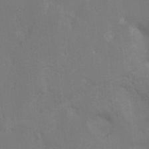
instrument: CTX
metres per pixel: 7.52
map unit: Hto
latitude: 6.8191
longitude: -34.5923
